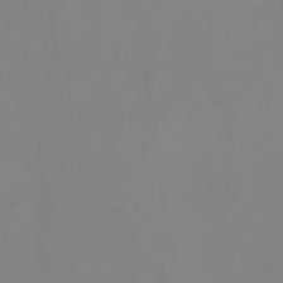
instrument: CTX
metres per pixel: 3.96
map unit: eHb
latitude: -29.7289
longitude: 70.7652
